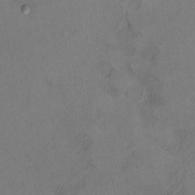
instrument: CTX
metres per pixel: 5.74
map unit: Ht
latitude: 11.4238
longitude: -31.9528
